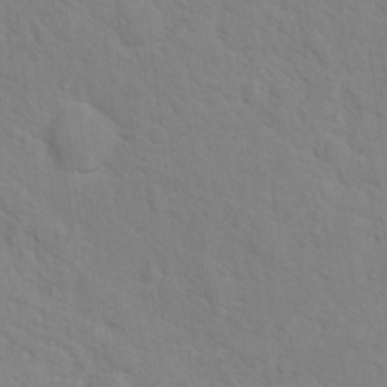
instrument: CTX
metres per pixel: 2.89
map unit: Nhu
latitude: 17.3482
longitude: -33.7828
